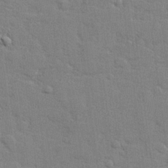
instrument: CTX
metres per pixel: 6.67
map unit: lHvf
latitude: 24.8002
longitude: 142.7274
